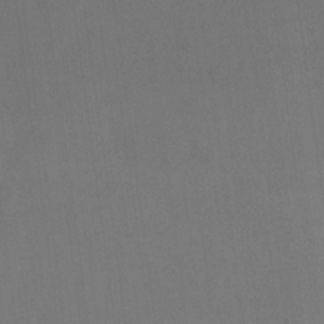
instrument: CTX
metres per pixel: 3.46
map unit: eHh
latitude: 18.4223
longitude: -65.8205
